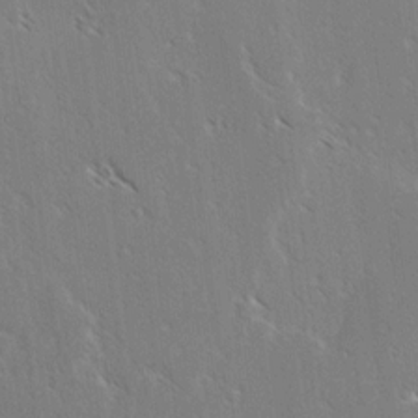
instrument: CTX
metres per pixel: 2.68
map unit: lAvf
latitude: -3.6721
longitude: -113.3482
